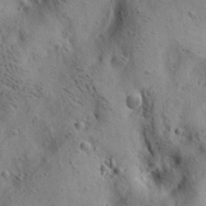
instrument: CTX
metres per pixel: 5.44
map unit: lAa
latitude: 19.8394
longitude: -140.1955
